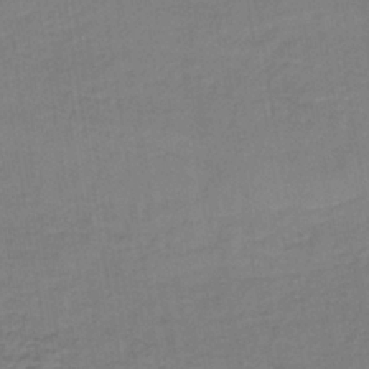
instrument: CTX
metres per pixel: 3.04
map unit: lHb
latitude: -37.8989
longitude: 59.0864
